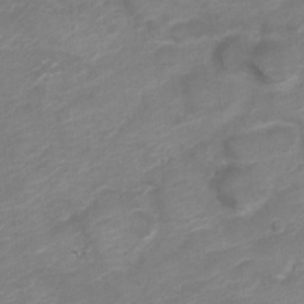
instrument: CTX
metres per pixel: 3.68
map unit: Nve
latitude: -18.3495
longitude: 106.9164
